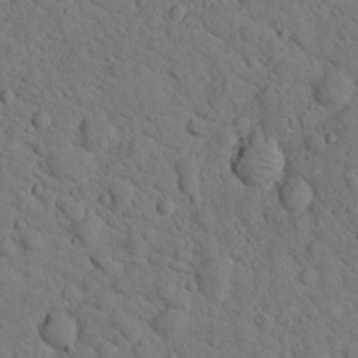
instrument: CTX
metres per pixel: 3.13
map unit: lHvf
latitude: 13.6127
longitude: 178.1794
